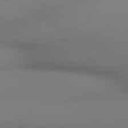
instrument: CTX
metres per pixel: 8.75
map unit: lApd
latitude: 80.4412
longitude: 133.5211
